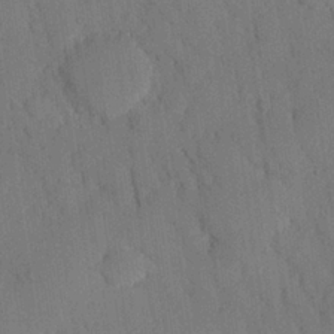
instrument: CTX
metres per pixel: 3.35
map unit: eHh
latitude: 26.2334
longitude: -80.3089
